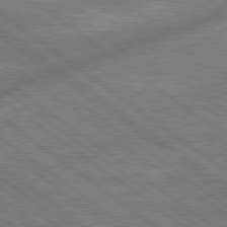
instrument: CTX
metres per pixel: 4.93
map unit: lApd
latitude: 79.1592
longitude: -171.1025
